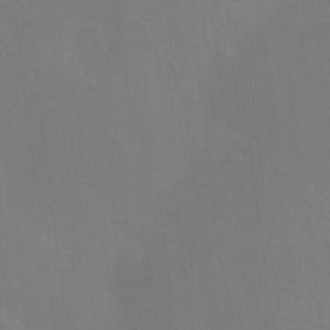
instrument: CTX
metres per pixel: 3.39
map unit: Hto
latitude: -10.7652
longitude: -40.2900
